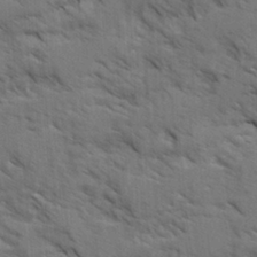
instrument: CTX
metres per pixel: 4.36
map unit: Ave
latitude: 1.7449
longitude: -110.1956
